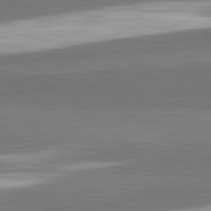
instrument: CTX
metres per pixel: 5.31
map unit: lApd
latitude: 82.3089
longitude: 162.0850
